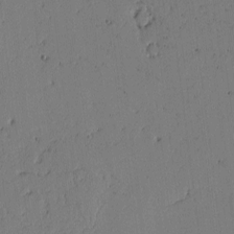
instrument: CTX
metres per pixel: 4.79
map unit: lAvf
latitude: -2.1227
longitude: -106.9892
